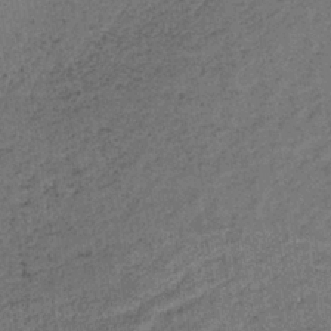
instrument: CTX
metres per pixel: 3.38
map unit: lHb
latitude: -35.5210
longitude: 63.0297
